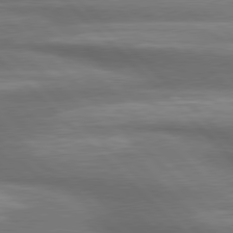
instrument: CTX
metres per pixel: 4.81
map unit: lApd
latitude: 79.1781
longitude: -115.5560
